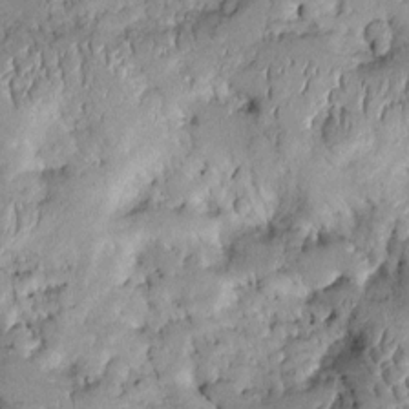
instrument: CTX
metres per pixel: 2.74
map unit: Htu
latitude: -0.1984
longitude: 149.4644
